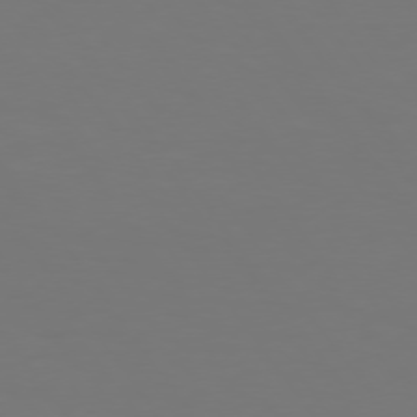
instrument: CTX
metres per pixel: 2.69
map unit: Hpe
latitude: 74.7057
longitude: -123.2726
